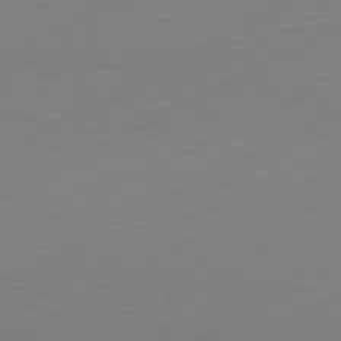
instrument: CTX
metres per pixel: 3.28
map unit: Hpe
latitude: -81.5966
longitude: 13.6155
